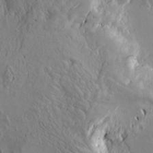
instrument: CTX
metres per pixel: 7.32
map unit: Htu
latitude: -4.1416
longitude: -176.9136
